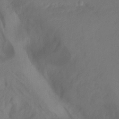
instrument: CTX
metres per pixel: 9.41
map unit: Hto
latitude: -7.3698
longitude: -50.2900
